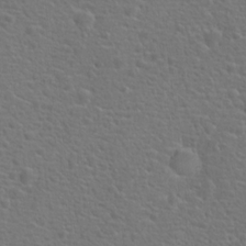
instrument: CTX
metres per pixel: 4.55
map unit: Hto
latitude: 18.3278
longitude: -42.1578
